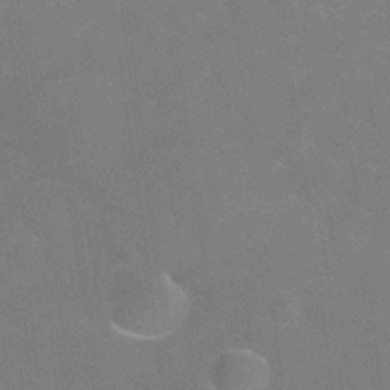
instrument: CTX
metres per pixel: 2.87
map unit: Hve
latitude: -31.4832
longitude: 95.4832
